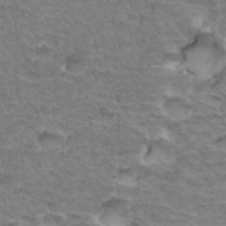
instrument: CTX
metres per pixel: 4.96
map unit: Hto
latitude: 34.1388
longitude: -46.5924
